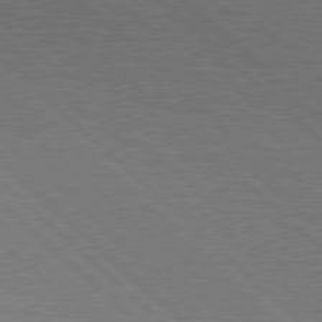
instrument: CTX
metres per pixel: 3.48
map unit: Hpe
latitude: 77.5749
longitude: -155.6505
